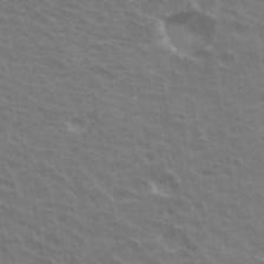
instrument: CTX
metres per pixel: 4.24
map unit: Hto
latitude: 32.5357
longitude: -41.2536
